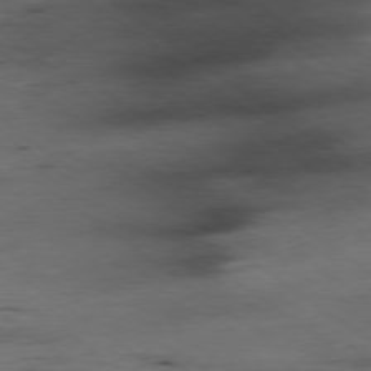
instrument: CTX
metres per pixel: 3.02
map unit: Ap
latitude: -79.1053
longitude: -91.5371
